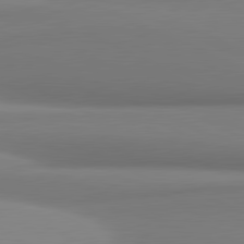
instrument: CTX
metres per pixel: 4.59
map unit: lApd
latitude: 81.4426
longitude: 176.3306
